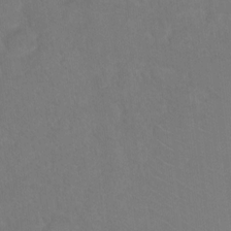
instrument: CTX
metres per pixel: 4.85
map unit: Ht
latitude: 5.8394
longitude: -30.1389
